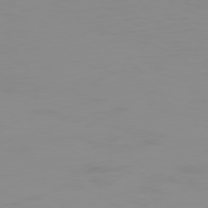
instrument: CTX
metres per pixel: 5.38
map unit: Ap
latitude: -79.5210
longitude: -93.8394
